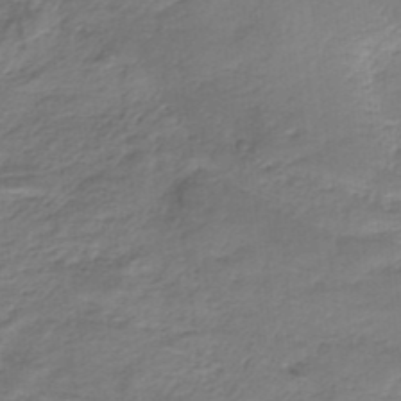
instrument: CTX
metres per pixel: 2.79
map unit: HNb
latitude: -34.5952
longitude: 59.9367
